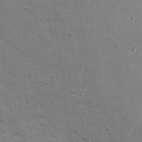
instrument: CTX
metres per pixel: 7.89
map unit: eHh
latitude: 20.9136
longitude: -63.9339
